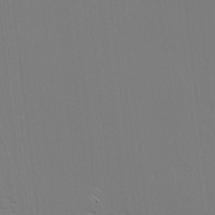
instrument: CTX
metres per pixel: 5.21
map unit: Hve
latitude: 2.9891
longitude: -125.4804
